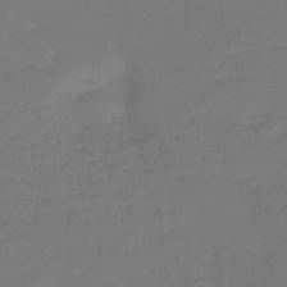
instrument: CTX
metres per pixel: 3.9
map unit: lHb
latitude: -43.2375
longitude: 59.5399
